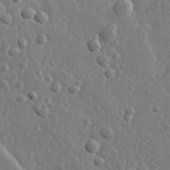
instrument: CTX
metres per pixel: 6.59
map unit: lHvf
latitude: 23.4615
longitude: 144.0472
